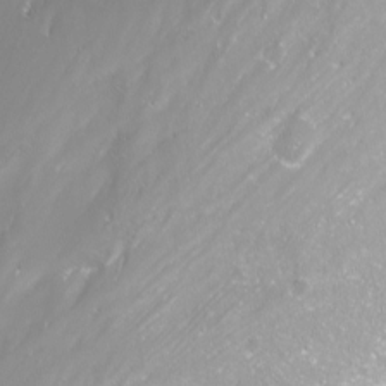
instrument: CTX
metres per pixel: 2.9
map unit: Nhu
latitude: -11.5399
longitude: -63.9717
